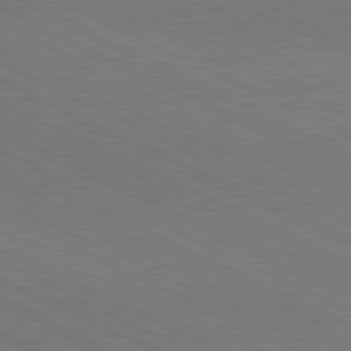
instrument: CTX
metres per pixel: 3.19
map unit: lApd
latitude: 80.9514
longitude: 148.3307
